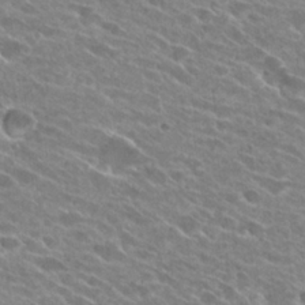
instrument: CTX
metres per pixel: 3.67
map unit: Hto
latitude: 26.1011
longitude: -42.0822
